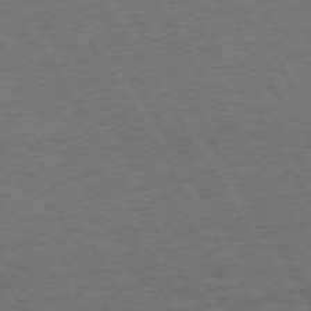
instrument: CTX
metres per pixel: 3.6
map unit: Hpe
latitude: 72.7625
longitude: -128.1200
